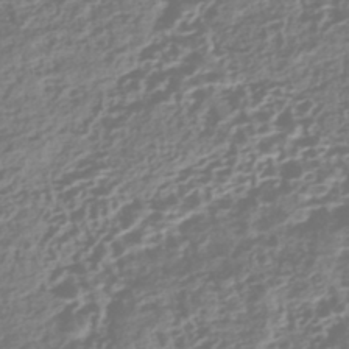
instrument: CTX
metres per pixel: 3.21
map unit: HNhu
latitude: -43.0864
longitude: 106.7086
